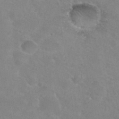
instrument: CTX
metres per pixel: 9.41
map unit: Hto
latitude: 30.5546
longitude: -46.7058
